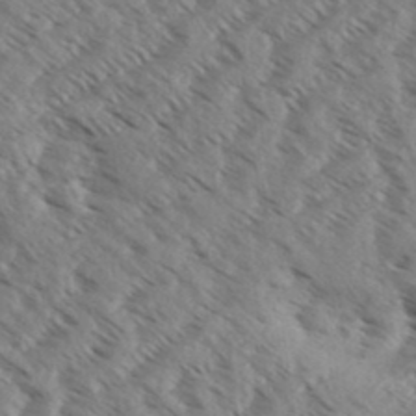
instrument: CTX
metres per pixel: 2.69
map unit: Aa
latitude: 32.2711
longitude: -139.6505
